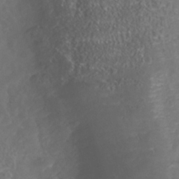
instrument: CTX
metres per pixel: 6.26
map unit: Nhu
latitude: -40.8408
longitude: -85.3293
